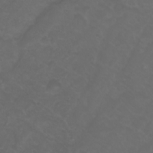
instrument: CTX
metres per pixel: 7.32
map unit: eHh
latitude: 0.8191
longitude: -54.9136
